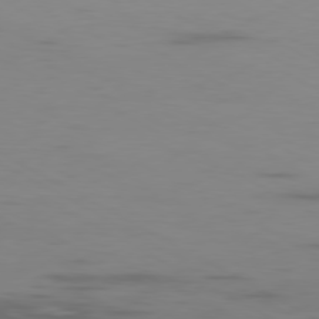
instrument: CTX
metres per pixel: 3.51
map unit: Ap
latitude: -79.9556
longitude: -91.6883
